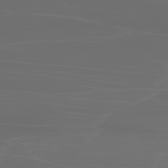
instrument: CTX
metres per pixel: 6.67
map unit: Ap
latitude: -78.5951
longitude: -70.2333
